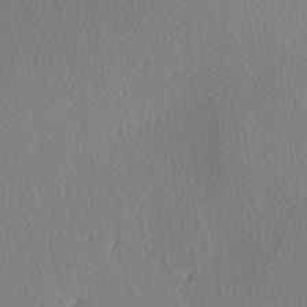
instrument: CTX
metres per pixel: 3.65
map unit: Ave
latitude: 3.8016
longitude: -112.8947
